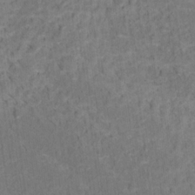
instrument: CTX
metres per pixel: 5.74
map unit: Hto
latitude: 15.4805
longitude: -36.6302
